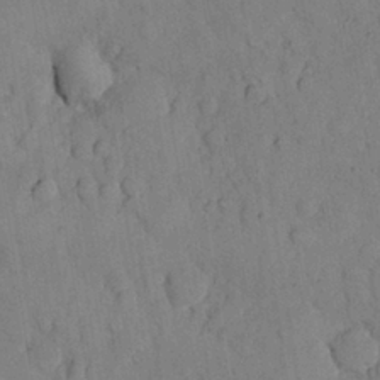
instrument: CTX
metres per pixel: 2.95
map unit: Nhu
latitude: 25.7827
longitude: -71.8772
